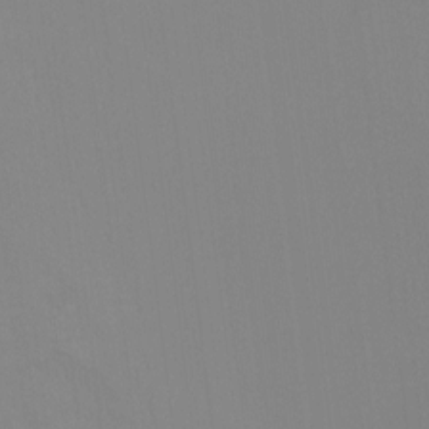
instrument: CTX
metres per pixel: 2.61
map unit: Nhu
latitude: -15.4833
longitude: -55.1025
